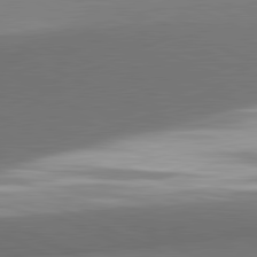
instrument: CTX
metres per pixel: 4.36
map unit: lApd
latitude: 81.8583
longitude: 153.6721
